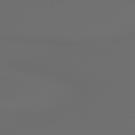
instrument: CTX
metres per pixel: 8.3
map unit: lApd
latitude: 79.4427
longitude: 176.1417
